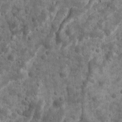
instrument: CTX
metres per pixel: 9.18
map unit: Ave
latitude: 16.8947
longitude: -134.1577
